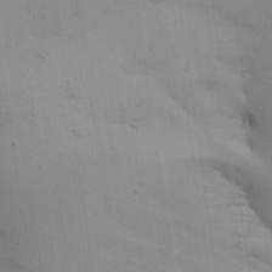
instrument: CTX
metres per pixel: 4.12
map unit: Hve
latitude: 26.2523
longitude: -91.4615
